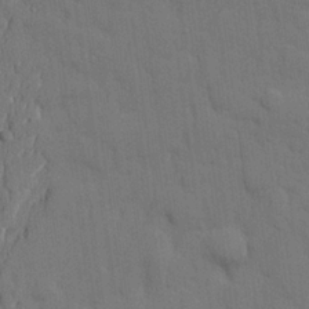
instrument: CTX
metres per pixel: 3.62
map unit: lHvf
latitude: 23.7261
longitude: 141.9367
